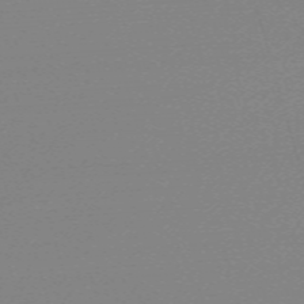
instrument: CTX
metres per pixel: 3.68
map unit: eHh
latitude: -62.2739
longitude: 52.0472
